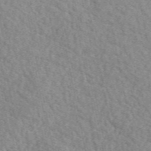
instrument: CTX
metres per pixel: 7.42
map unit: eAb
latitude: 50.2711
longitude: 111.4265
